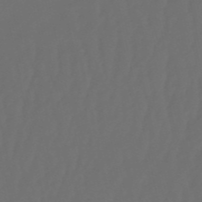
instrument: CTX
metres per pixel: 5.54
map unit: eHb
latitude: -50.9731
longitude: 76.6330
